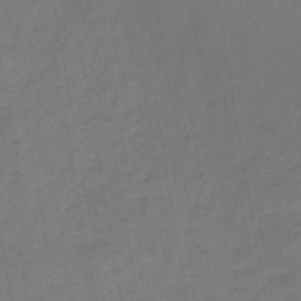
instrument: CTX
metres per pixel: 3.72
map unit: HNb
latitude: -44.1795
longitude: -39.8961
